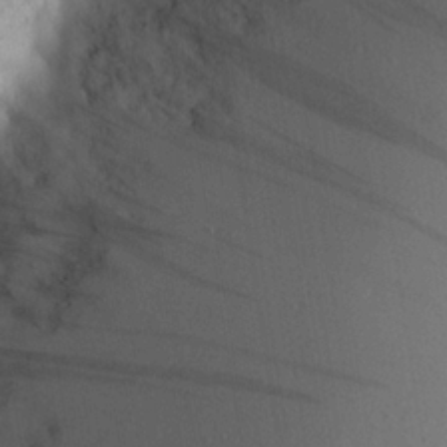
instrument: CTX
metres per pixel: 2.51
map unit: Aa
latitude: 19.8016
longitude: -141.3481
